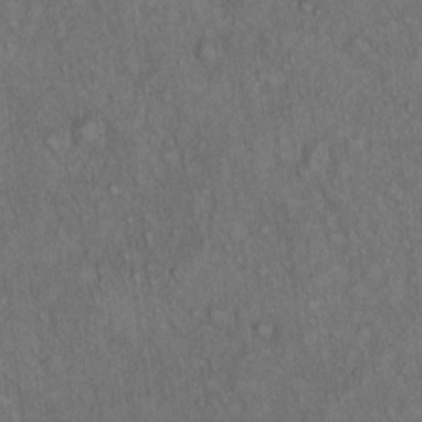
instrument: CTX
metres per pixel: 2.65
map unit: Hto
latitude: 15.5560
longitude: -57.0836
